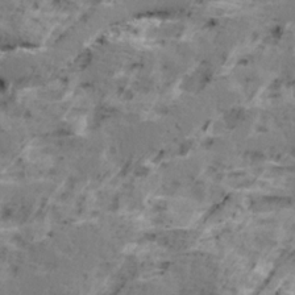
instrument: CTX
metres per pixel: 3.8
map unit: Ave
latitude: 16.0255
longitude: -137.7450
